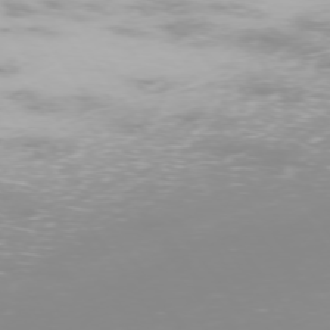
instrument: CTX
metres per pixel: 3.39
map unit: Hpe
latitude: -74.2362
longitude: 4.8597
